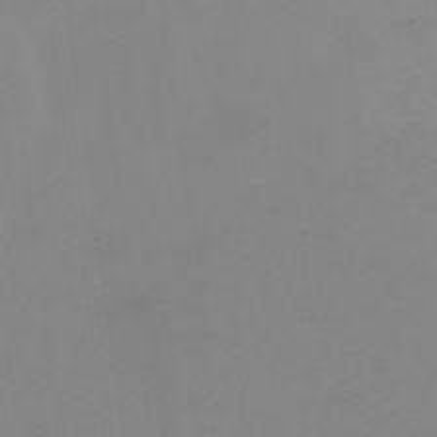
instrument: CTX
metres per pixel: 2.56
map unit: Nhu
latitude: -8.7652
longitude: -81.2915
